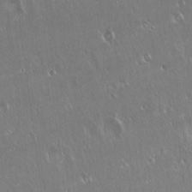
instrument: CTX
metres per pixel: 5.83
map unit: Hto
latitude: 18.2900
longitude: -57.1592
